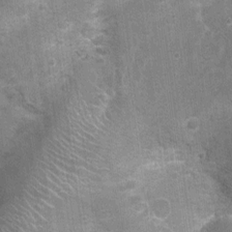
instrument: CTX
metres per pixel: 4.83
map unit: Nhu
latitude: 0.8002
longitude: -17.3670
